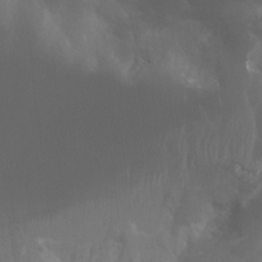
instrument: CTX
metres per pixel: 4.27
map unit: Ht
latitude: 1.8016
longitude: -21.2537
